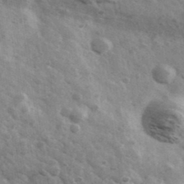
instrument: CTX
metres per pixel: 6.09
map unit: Ave
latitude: 38.7246
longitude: -107.8205
